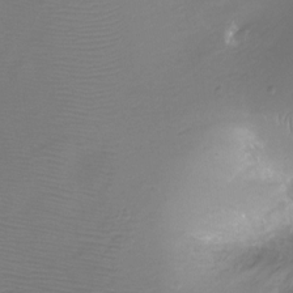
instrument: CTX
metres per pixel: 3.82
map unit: Ht
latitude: -12.2551
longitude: -45.1025
